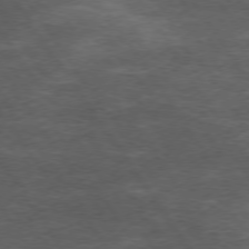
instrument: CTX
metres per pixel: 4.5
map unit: Hpe
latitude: 73.8017
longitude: -142.7813
